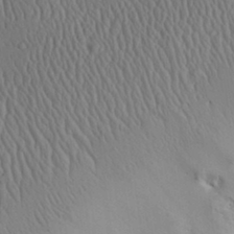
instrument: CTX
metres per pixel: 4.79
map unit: Aa
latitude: 31.6505
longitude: -141.7260
